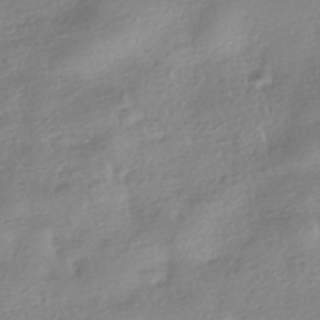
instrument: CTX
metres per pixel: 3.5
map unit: HNhu
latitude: -40.8597
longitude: 98.1984
